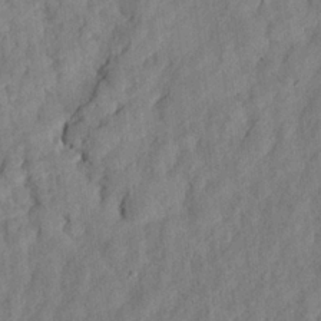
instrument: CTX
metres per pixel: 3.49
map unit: eHh
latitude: 24.7246
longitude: -79.7072
